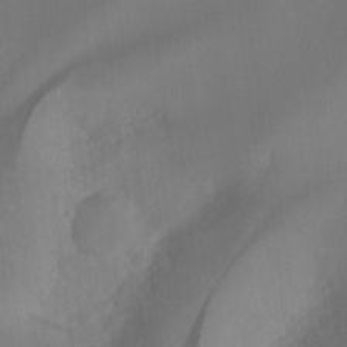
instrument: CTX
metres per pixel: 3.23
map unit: Hto
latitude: -8.9164
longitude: -46.3279
